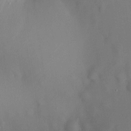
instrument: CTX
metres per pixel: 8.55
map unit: HNhu
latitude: 12.6680
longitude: 11.4266
